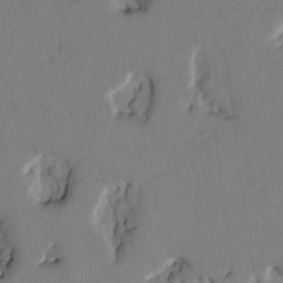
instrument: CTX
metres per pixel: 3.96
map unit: Htu
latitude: 2.2333
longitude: 179.9556
